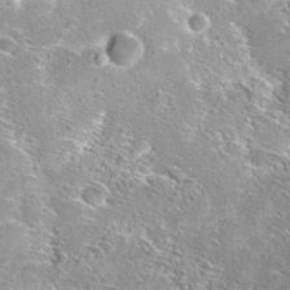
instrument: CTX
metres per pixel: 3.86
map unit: Hto
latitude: 27.5938
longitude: -43.8961
